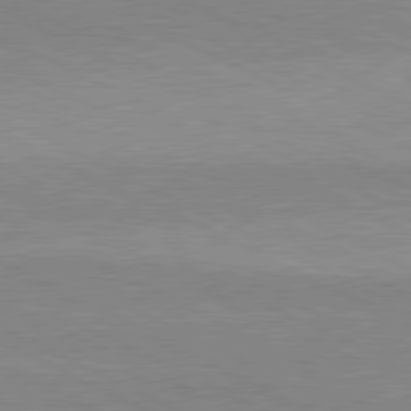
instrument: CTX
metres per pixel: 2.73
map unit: lApd
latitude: 79.9717
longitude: -128.4790
